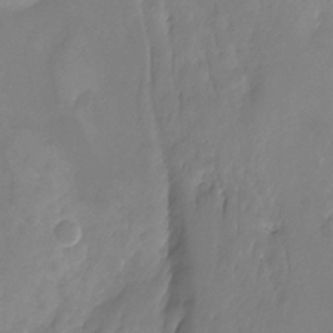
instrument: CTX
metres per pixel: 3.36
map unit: Ht
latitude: -11.8800
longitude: -47.1592
